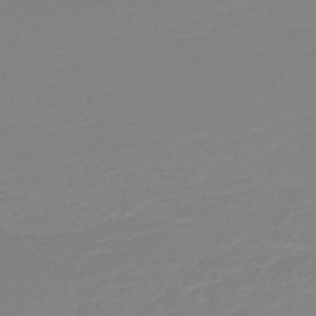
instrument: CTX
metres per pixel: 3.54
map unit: HNb
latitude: -49.0865
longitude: -43.1403
